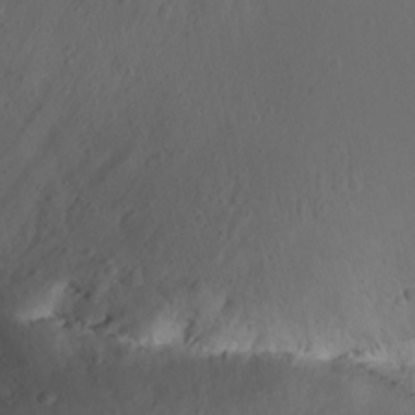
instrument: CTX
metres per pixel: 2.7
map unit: Nhu
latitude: 21.8773
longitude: -72.4034
